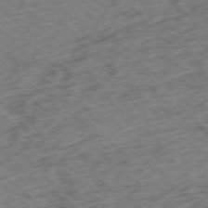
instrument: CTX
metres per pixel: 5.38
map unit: Ap
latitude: -77.4265
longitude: -79.7261
